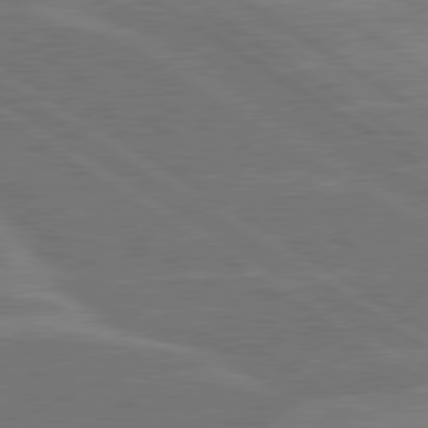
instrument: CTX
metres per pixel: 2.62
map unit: lApd
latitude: 79.9717
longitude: -122.1578
